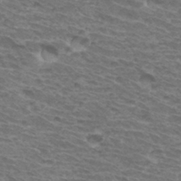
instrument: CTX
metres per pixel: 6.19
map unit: Hto
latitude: 33.6883
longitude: -41.4993
